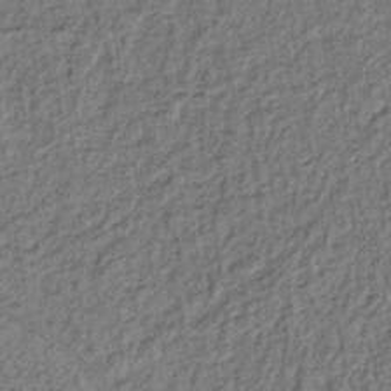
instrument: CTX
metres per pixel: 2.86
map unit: lHb
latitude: -41.0108
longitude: 62.6896
